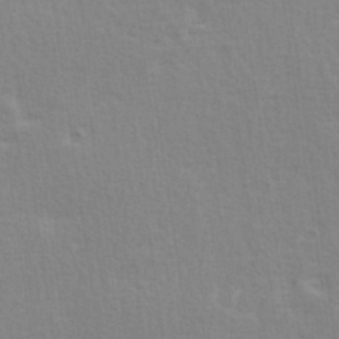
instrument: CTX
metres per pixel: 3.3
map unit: Hve
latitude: 25.7638
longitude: -94.0822
